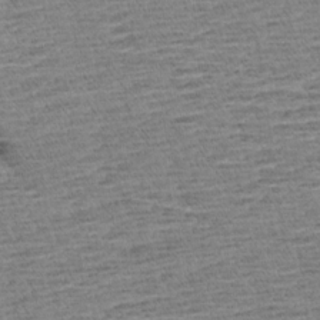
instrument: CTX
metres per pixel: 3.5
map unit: Aa
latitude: 6.7435
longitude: -136.7058
